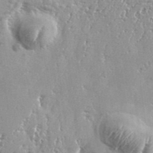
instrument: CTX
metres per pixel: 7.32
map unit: eHh
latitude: 34.8191
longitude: -135.1781
